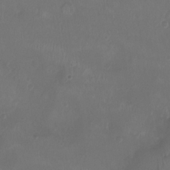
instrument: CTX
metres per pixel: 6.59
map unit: Ht
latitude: -1.6722
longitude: -19.7260
